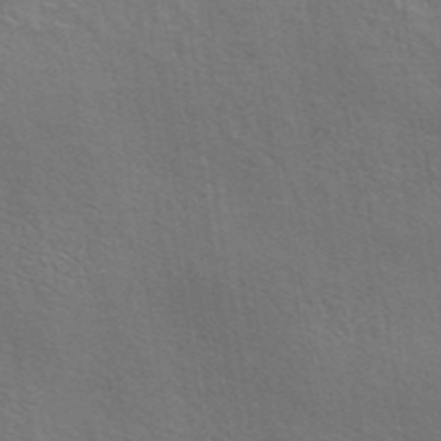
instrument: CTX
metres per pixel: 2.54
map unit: eAb
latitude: 43.4615
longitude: 111.9367
